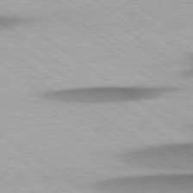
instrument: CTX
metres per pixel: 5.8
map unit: Hpe
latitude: 78.8758
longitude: -134.3845
